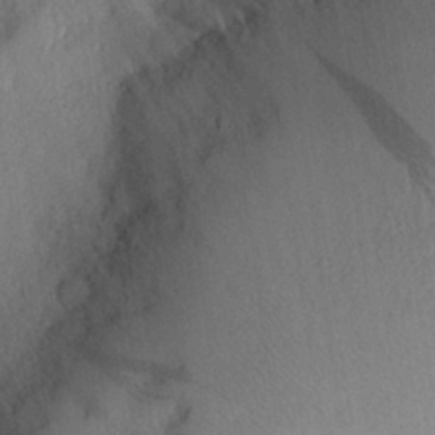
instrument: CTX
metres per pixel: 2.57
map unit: Aa
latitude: 27.6127
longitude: -146.4034
